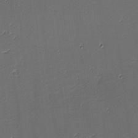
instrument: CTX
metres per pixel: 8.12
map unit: eHh
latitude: -3.9367
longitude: -83.1781
